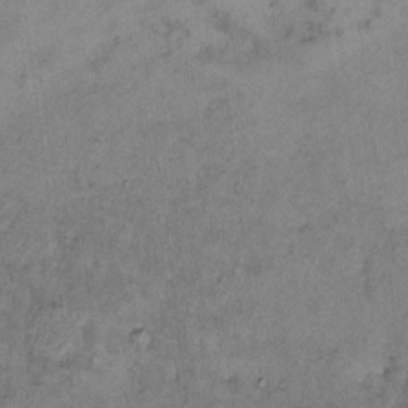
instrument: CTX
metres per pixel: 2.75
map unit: HNhu
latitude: 2.9324
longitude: 9.3887
